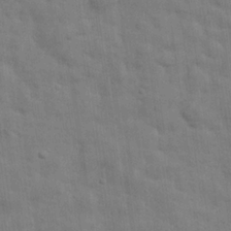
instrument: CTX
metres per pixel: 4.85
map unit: eHh
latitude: 24.7624
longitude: -79.5560
